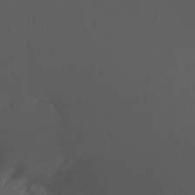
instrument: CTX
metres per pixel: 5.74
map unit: Nhu
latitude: -15.9367
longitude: -50.7246
